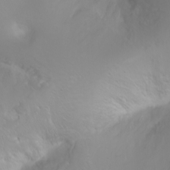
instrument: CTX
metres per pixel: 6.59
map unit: Ht
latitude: -2.2928
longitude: -61.2915
